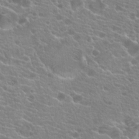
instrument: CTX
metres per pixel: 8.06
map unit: Hto
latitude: 21.1781
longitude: -40.3467
